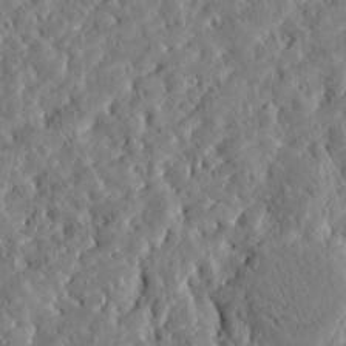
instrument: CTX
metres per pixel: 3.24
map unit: Htu
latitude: -5.0864
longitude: 173.3887
